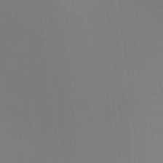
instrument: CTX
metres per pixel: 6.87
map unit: Hto
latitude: -11.1620
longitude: -37.9528
